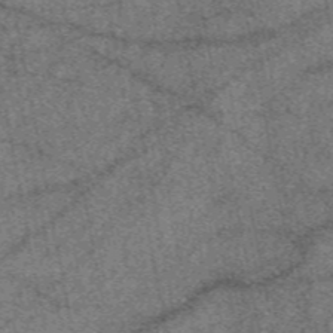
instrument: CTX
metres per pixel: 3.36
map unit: eAb
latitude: 48.1956
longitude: 106.6141
